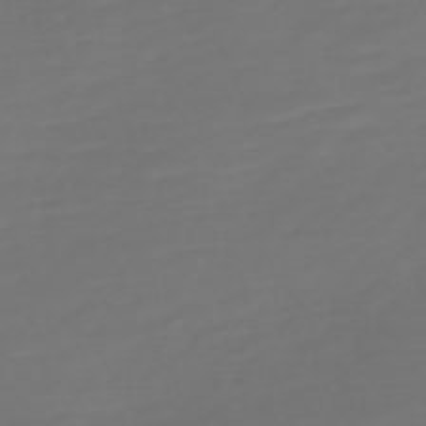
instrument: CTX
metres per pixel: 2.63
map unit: Nve
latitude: -59.5399
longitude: 57.7288
